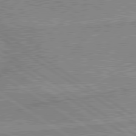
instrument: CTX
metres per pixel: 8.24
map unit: lApd
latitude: 80.1389
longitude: -174.3278
